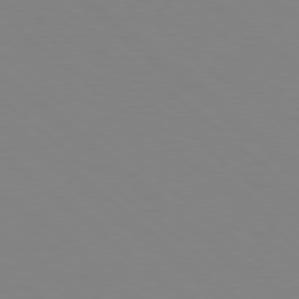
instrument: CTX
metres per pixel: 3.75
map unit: Hpe
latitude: 78.6491
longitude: -165.6316
